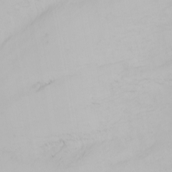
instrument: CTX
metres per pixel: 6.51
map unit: Nhu
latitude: -0.0850
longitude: -76.2333
